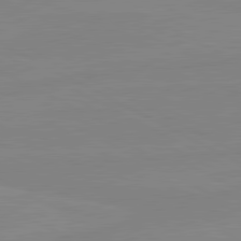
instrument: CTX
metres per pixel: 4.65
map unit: lApd
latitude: 80.9136
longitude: -176.9513
